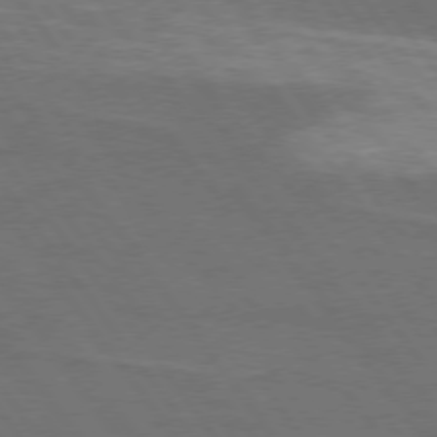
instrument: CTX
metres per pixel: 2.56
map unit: lApd
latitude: 75.0270
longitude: -57.1214
